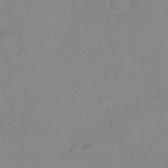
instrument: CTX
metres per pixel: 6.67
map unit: eHh
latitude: 6.9514
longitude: -65.5749
